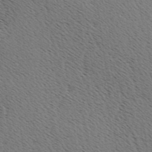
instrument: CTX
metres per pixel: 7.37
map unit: Hve
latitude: 3.0647
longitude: -124.9891
